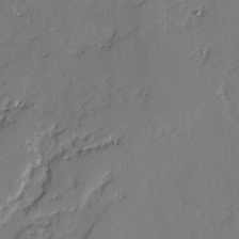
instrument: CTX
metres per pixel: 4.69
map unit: lAvf
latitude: -3.2753
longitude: -107.6316
